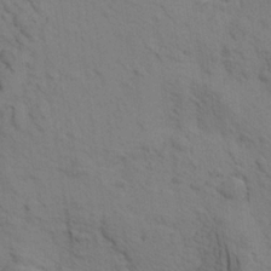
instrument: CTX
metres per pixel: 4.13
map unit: Aa
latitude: 22.7057
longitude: -148.5924
